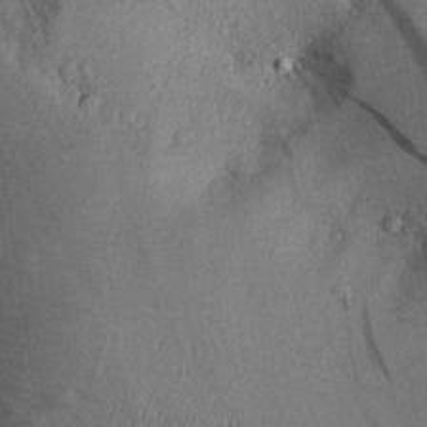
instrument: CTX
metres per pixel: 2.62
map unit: Aa
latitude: 30.1011
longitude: -135.4426
